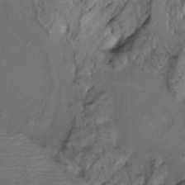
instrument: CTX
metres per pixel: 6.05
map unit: Ht
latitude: -1.0487
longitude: -15.1593
